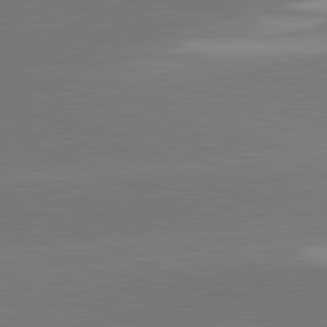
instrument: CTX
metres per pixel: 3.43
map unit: lApd
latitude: 81.8583
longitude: -154.6301
